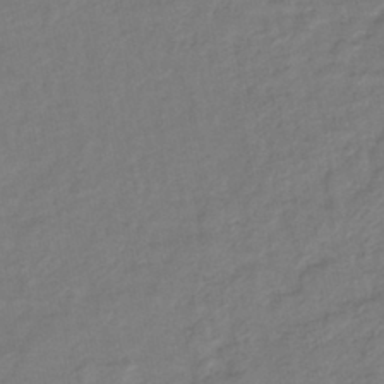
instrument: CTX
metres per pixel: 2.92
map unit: lHb
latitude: -41.6911
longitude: 76.3306
